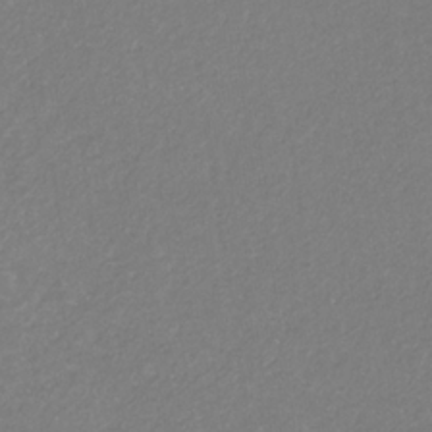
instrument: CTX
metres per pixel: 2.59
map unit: eHb
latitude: -31.3887
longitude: 68.1605
